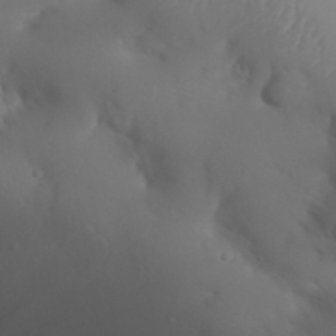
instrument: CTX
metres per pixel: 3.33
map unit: Aa
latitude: 32.4979
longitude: -144.2144
